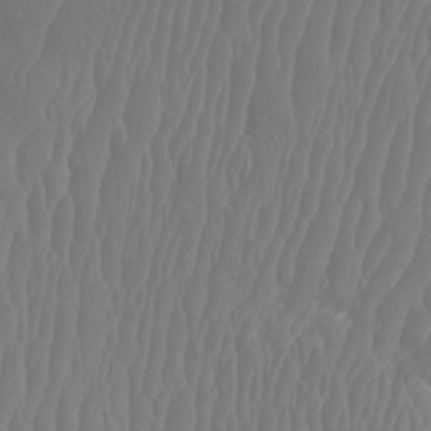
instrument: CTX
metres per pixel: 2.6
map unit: Htu
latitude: -8.1606
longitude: -75.1970
